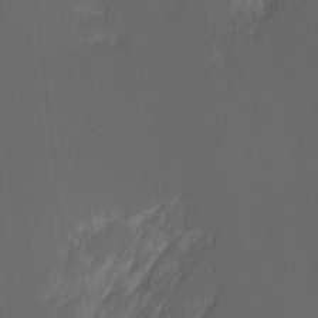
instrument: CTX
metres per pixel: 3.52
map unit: Hto
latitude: -7.5777
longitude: -50.4601
